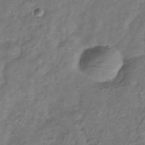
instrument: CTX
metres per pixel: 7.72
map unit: Hve
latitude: -33.6911
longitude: 90.7652
